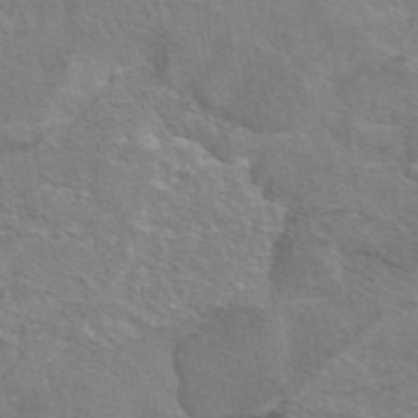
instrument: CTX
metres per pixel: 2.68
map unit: eAb
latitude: 45.4993
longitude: 106.4251
